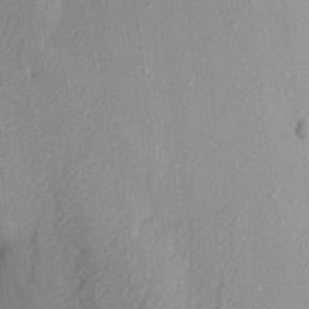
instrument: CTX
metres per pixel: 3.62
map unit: Aa
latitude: 16.1767
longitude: -145.9339
